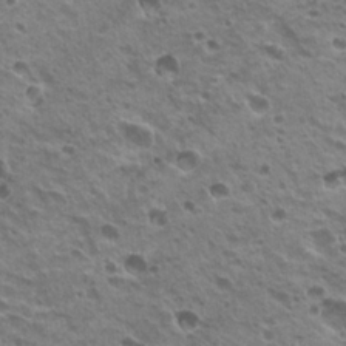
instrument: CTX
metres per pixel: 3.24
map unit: Hto
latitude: 20.4223
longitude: -31.5183
